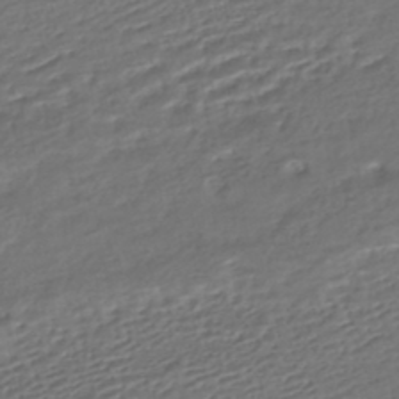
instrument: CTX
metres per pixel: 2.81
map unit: HNhu
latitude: -45.8800
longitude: 101.3131
